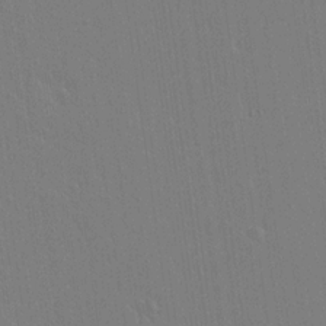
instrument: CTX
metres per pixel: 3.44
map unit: lAvf
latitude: 14.7247
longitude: -126.9703
